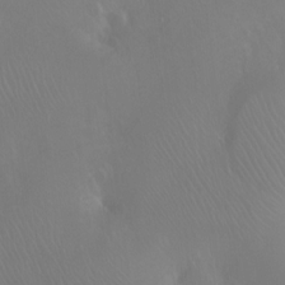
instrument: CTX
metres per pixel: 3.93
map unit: Ht
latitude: -11.5021
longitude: -43.8394
